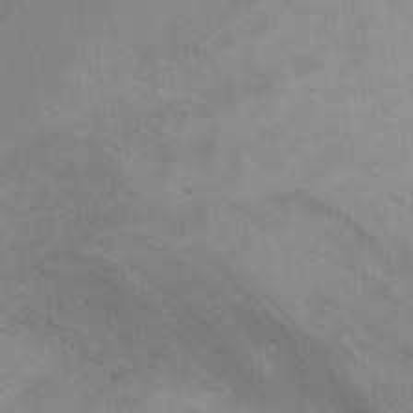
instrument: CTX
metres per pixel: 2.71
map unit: Ht
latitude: 7.7827
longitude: -36.7058
